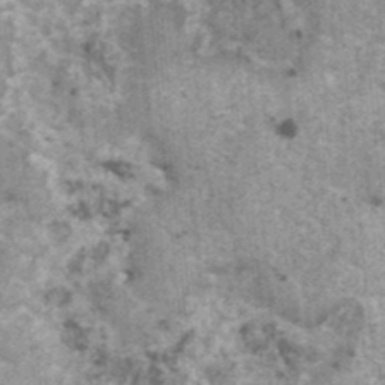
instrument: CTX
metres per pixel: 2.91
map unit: HNhu
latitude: 1.5182
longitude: 4.7652
